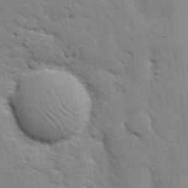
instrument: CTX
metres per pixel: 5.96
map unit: eHh
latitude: 27.9339
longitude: -75.2726
